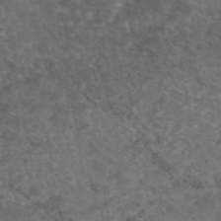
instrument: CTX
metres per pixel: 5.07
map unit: eAb
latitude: 45.6127
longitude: 115.3321
